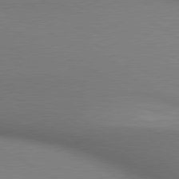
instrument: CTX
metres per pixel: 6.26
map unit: lApd
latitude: 80.4412
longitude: 133.6155
